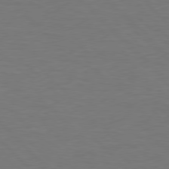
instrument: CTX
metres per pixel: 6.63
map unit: Hpe
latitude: 77.7449
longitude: -163.7450
